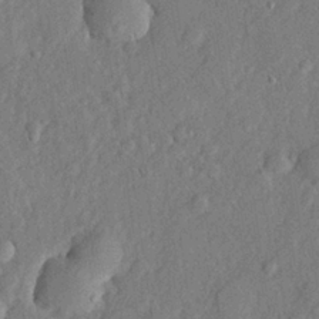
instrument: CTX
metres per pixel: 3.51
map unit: lHvf
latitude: 22.7057
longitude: 144.3495
